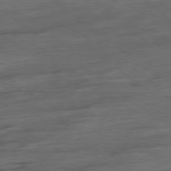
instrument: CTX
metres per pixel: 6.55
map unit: Hpe
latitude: -79.0864
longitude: -19.2159
